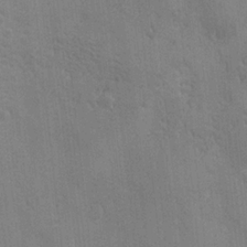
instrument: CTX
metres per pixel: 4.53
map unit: Ave
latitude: -6.8786
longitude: -120.3657
